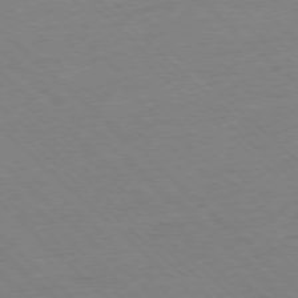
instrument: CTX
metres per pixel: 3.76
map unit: Ap
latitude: -77.5966
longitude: -84.7057
